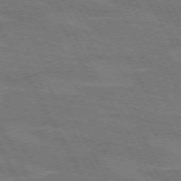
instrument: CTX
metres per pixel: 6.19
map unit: lApd
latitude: 71.8772
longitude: -55.2915
